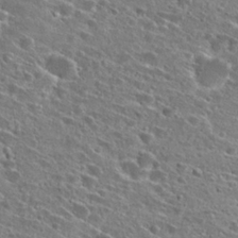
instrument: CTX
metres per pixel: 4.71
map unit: Hto
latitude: 25.7449
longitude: -46.9703
